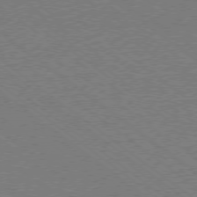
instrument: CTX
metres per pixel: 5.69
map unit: Ap
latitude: -78.5007
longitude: -82.9513
